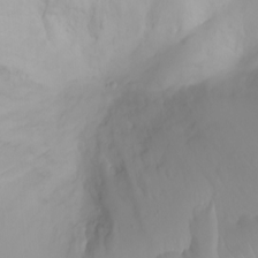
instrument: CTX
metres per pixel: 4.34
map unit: Ht
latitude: -0.8975
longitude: -61.2726
